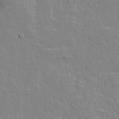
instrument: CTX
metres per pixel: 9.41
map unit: Ave
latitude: 13.4049
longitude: -135.3859
